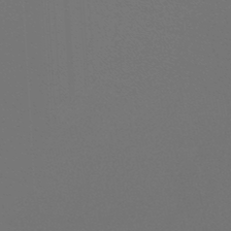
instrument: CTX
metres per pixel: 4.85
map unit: lHb
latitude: -47.5210
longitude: 64.3118
